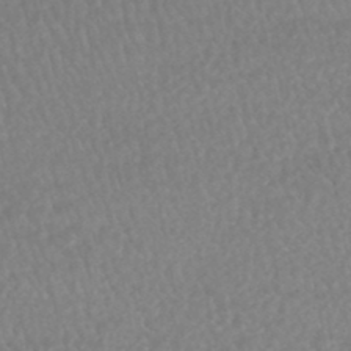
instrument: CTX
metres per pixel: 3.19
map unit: HNhu
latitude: -47.1620
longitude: 96.3873
